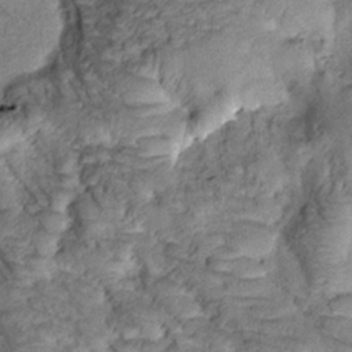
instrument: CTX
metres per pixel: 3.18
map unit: Htu
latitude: -0.7086
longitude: 173.2565
